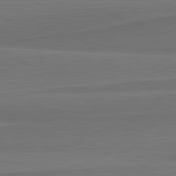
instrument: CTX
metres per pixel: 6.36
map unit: lApd
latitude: 82.0633
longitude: 168.9730
